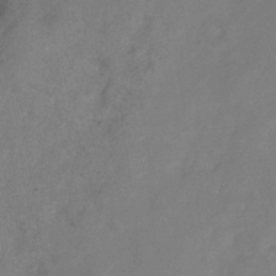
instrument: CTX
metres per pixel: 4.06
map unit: Hve
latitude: -34.0094
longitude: 90.0661
